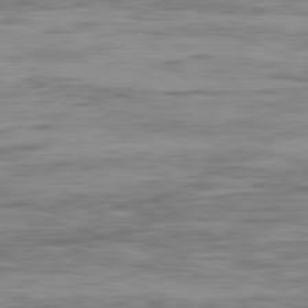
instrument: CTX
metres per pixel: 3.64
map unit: Ap
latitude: -82.3684
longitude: -77.4048
